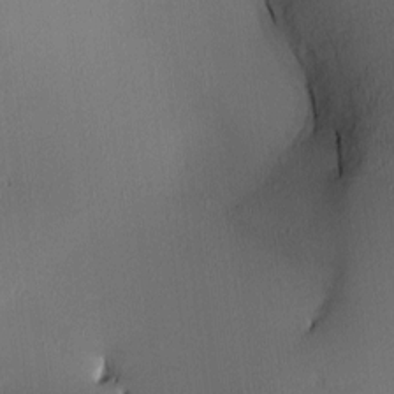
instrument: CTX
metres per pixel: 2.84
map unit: lAa
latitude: 2.5734
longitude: -115.4993
